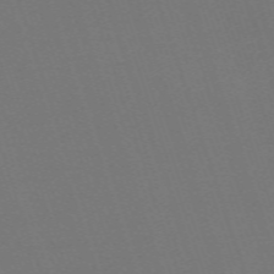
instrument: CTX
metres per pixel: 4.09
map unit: eHh
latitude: -63.5210
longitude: 52.1039
